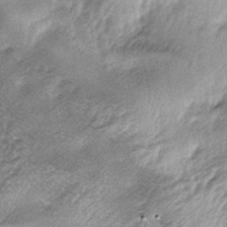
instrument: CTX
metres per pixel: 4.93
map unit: lAa
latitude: -4.3684
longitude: -125.2726
